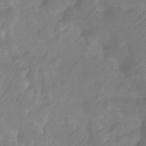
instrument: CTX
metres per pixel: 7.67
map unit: Ht
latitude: -10.0661
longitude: -34.3845
